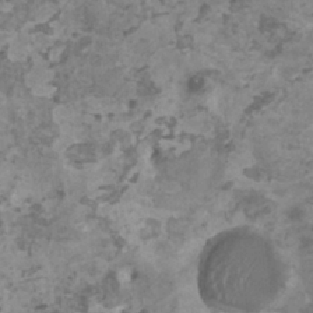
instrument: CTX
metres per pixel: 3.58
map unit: HNhu
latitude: 1.3292
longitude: 3.5399
